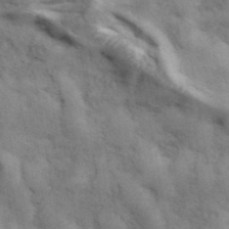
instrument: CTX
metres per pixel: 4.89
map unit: ANa
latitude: 42.0444
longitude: 17.2565
